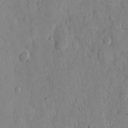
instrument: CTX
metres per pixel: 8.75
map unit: eHh
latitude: 12.5357
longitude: -69.3671
